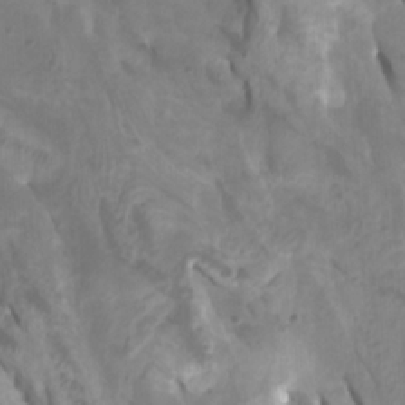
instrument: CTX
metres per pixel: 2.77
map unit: Htu
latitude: -6.2739
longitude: -76.2333
